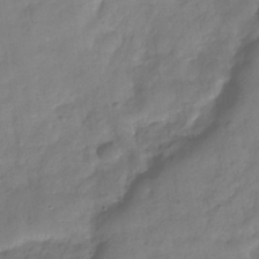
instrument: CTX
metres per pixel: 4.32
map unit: Hve
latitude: -32.6708
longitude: 91.6722
